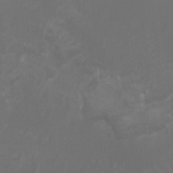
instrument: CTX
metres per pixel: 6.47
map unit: Nhu
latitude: 7.3860
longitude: -19.5371
